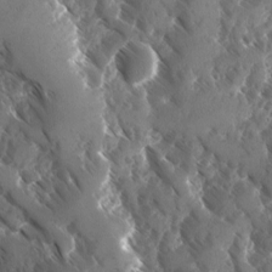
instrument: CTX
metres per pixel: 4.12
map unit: Ave
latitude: -10.8219
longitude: -118.9325
